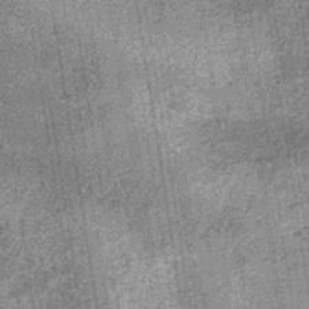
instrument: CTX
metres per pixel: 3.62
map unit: lHb
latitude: -36.0283
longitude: 67.6155
